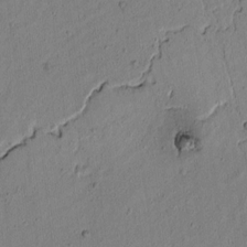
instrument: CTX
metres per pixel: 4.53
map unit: lAvf
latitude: 5.2159
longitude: 166.3495
